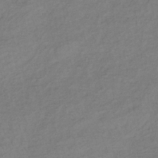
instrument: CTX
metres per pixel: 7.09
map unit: lHb
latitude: -37.5588
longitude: 70.7274
